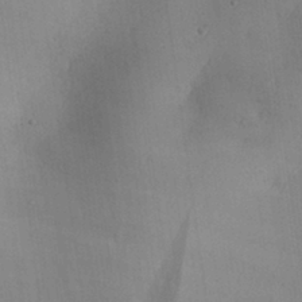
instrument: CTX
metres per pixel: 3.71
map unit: Aa
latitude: 30.8569
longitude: -142.4034
